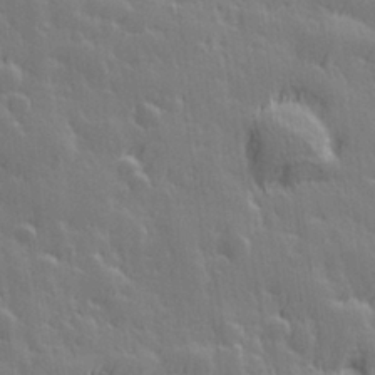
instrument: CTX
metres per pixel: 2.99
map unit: Hve
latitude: 26.7246
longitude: 145.0298
